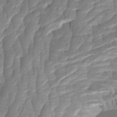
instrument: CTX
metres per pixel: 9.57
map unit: Htu
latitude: -3.8800
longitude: -73.8017
